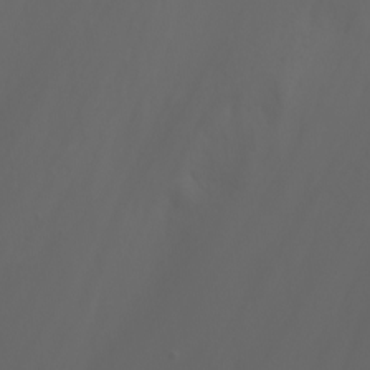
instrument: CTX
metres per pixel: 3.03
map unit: Nhu
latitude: -5.3131
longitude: -79.8584
